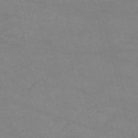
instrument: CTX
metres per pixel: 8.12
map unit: HNb
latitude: -53.4643
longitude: -37.3671
